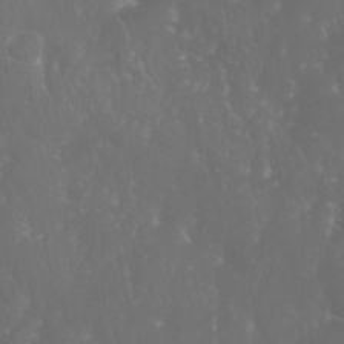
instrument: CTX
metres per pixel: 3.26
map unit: Nhu
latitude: 28.2333
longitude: -65.7261
